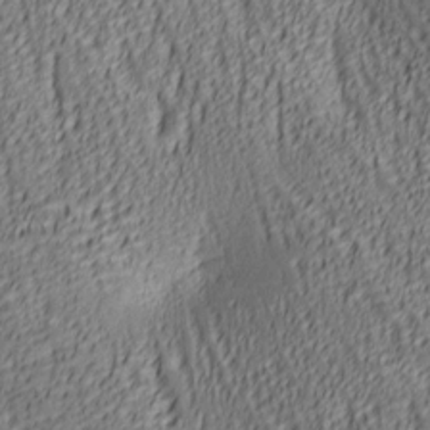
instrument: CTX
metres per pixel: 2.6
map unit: lAa
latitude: 6.4034
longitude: -116.4790
